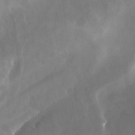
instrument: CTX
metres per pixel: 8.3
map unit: Ave
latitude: 11.0648
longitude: -104.1767
